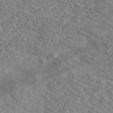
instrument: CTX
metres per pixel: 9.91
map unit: Ave
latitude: 41.0458
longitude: -110.3279
